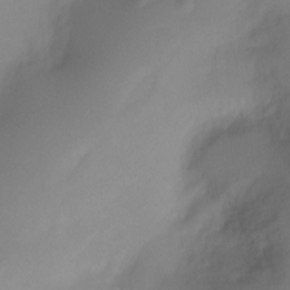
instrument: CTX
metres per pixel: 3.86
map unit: Ht
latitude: -9.9367
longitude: -28.9513
